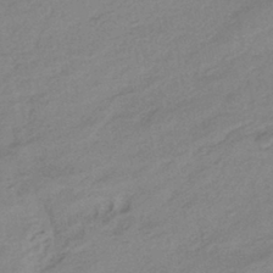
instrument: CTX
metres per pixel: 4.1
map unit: eHb
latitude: -39.8234
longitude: 82.6707
